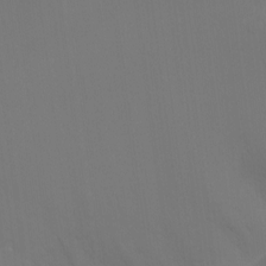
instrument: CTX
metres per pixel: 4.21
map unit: Ht
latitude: -16.7275
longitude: -41.9528
